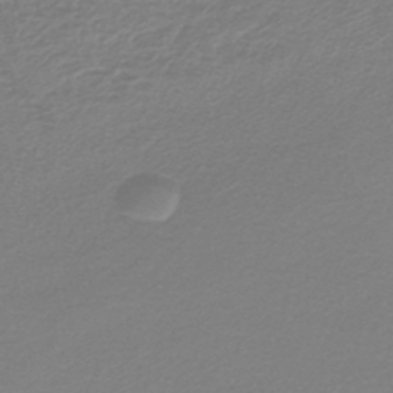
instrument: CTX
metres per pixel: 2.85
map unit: lHb
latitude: -41.8800
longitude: 62.4062
